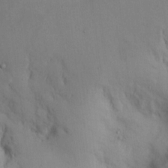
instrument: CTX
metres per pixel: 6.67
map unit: eHh
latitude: 12.0633
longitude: -61.3481
